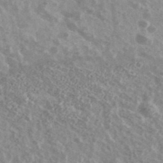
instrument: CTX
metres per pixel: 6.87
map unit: Ave
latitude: 39.6505
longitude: -110.1011
